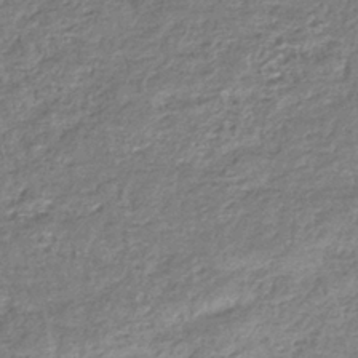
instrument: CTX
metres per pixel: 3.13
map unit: eHb
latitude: -36.8597
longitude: 80.3118
